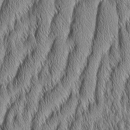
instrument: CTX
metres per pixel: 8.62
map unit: Aa
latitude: 7.3482
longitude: -130.8380
